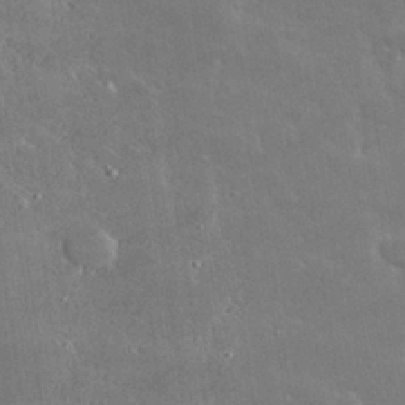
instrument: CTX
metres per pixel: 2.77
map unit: lHvf
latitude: 31.2726
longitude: -93.5560
